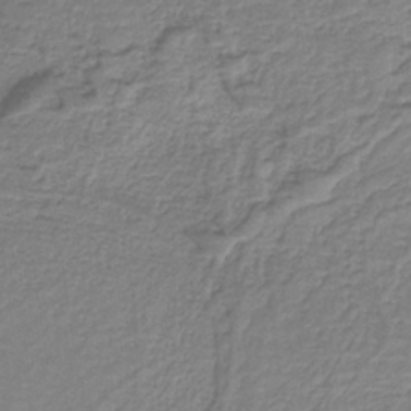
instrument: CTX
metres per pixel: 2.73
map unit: HNb
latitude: -36.9163
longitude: 57.1998
